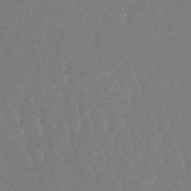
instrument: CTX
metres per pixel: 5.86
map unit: lHb
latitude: -48.5007
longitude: 72.4440
